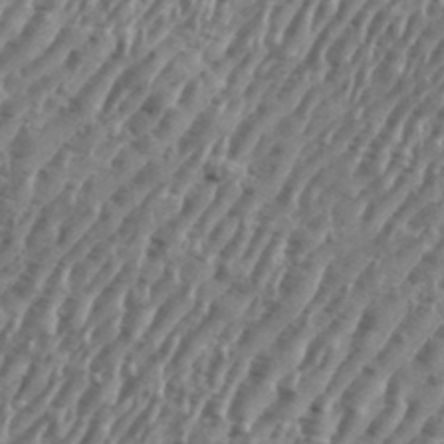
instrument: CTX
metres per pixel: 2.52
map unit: eHh
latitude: 35.8961
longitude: -134.9324
